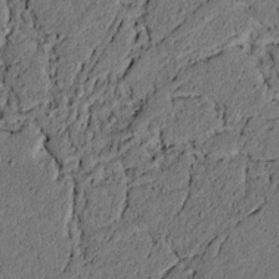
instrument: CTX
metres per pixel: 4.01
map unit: lAvf
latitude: 4.0444
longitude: 168.3495
